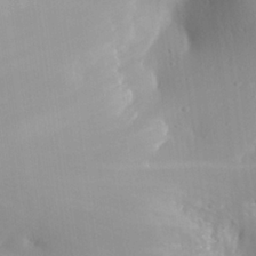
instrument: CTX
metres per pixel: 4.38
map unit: Aa
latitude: 25.8961
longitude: -136.9514
